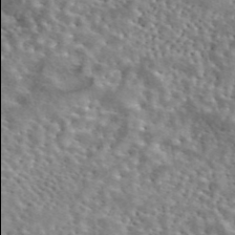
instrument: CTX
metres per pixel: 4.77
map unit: eAb
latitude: 44.3089
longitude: 114.0094
